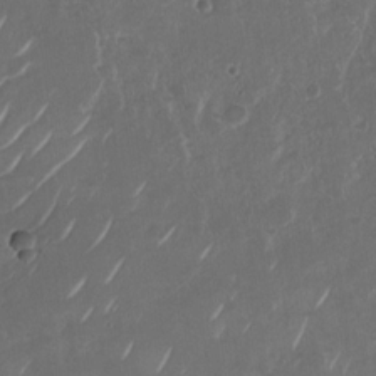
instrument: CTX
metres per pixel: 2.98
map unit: Nhu
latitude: -29.0109
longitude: -70.4412
